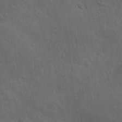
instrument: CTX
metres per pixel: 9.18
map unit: Ave
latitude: 0.0444
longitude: -113.7827
